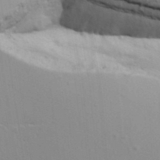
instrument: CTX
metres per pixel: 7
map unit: Aa
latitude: 17.5749
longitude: -125.8961
